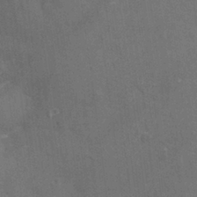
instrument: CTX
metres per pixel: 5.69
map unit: eHh
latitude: -3.3887
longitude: -75.5749
